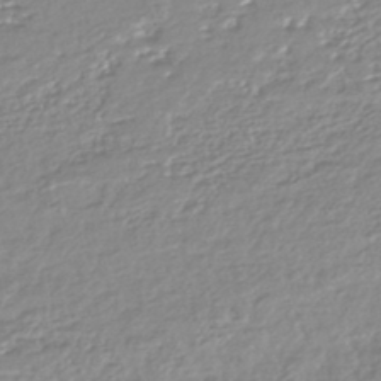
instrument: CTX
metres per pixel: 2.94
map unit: HNhu
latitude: -44.4251
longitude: 96.2551
